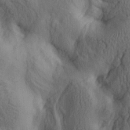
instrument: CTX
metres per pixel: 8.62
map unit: lAa
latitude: 4.6113
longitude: -113.8961
